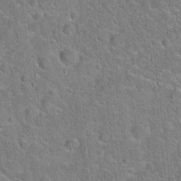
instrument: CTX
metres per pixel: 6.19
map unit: Hto
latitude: 20.6113
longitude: -50.8758
